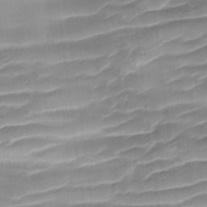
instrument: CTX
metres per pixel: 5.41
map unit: Ave
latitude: -8.7841
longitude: -122.8380
